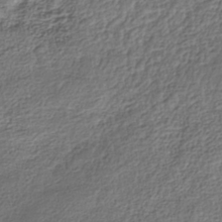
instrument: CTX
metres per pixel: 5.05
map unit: Nhe
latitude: -40.4818
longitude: -110.8569
